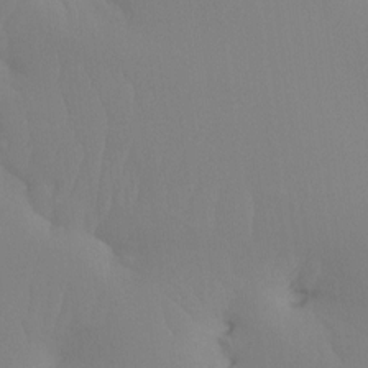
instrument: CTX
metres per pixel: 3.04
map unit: Ht
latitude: -14.8597
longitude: -47.9528
